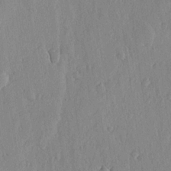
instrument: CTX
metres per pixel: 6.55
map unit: lHvf
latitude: 19.2348
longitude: -115.7638
